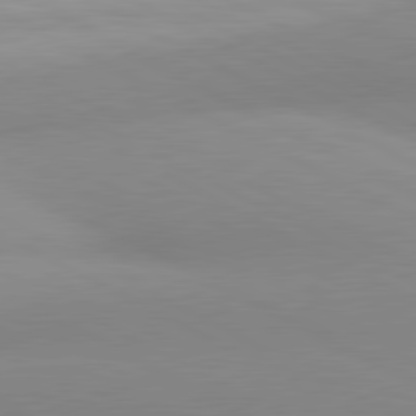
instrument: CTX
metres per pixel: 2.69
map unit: lApd
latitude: 80.9136
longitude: 134.9731
